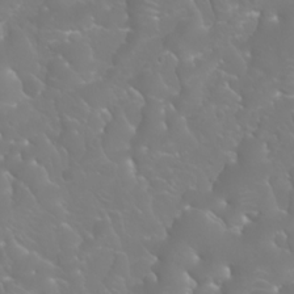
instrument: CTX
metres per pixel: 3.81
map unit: Nhu
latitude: -9.1809
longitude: -70.8191
